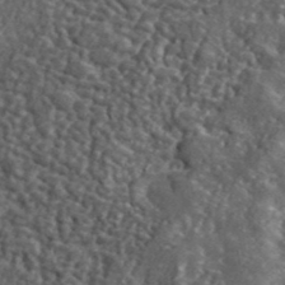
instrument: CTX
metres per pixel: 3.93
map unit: lHvf
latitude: 41.3859
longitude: -89.6505
